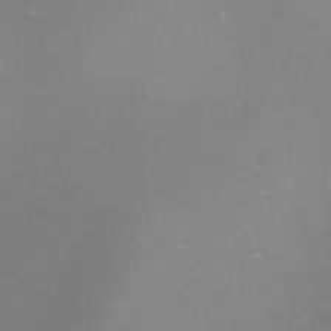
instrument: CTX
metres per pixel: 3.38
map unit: Nhu
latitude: -8.5952
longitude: -94.2334
